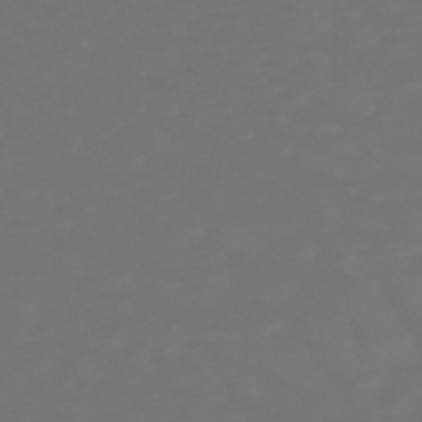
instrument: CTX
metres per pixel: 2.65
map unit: lHb
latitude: -47.7855
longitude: 81.8423
